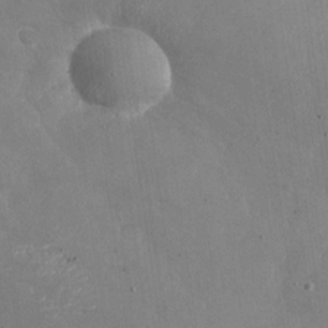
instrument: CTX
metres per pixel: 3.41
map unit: Nhu
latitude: -27.2375
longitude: -58.1389
